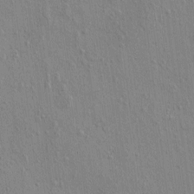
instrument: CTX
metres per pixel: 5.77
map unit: eHh
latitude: -0.4629
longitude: 18.2173
